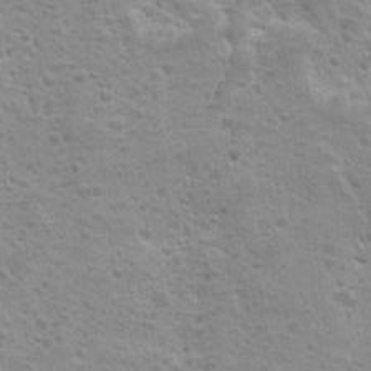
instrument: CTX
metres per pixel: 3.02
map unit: Ave
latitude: 10.2712
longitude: -104.5924
